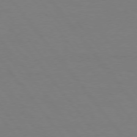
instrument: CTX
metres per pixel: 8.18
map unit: Hpe
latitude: 75.5560
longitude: -140.7057
